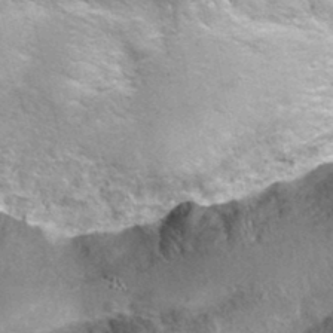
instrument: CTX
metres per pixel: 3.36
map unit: Hto
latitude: 24.5545
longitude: -47.1215
